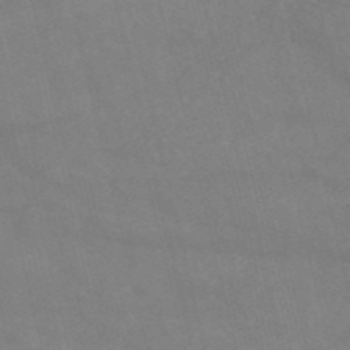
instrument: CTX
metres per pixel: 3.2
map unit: HNb
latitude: -53.5210
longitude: -37.8584
